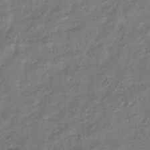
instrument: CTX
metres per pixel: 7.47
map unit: eHb
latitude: -34.1984
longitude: 79.7288
